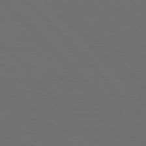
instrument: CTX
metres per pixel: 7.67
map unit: Hpe
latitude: 77.2159
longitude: -167.1781
